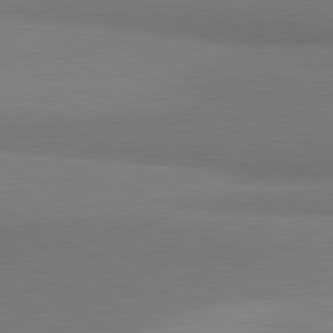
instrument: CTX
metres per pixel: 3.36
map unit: lApd
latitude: 81.2159
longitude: 158.9919
